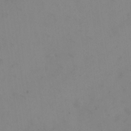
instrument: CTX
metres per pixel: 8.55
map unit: eHh
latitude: 18.3089
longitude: -67.1214
